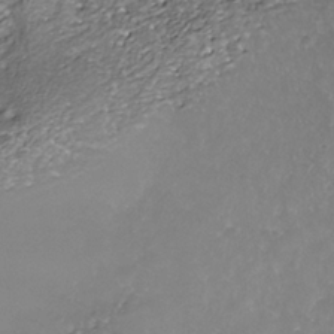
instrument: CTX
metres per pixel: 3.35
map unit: Nhe
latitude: -36.9163
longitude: -87.2537
